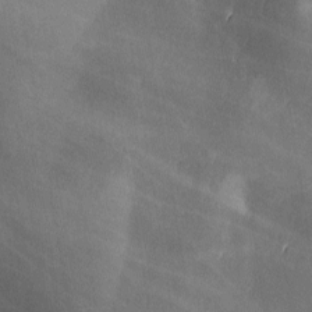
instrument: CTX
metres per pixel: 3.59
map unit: Ave
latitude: -6.3117
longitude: -120.7058
